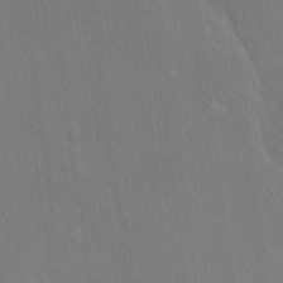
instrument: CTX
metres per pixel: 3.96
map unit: Hto
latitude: 15.9528
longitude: -57.8205
